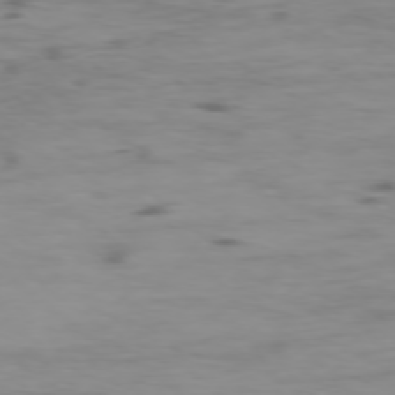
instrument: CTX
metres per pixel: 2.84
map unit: Ap
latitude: -76.8030
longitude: -69.6127
